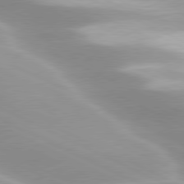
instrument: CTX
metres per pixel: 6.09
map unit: lApd
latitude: 79.9528
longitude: -120.7058
